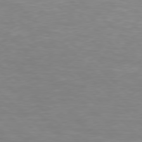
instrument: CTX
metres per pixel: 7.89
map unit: Hpe
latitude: 77.8205
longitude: -123.9339
